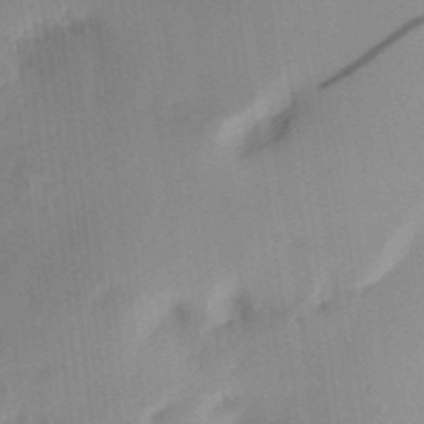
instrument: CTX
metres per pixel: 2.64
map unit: eHh
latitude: 5.3482
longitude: -73.6694
